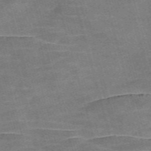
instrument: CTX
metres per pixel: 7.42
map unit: Nve
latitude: -58.6518
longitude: 65.2187
